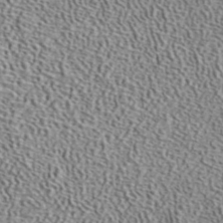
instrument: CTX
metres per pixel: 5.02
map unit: ANa
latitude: 40.7813
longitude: 17.6722
